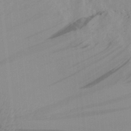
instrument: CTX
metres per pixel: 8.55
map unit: Aa
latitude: 27.8961
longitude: -131.9340
